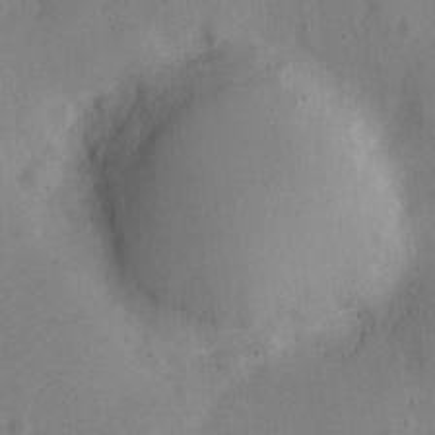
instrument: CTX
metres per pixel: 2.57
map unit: Nve
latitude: -24.2739
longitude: 107.2376
